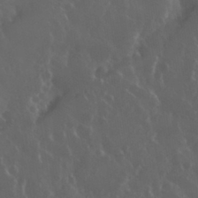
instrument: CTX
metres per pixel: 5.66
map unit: eHh
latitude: 33.8394
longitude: -59.1592
